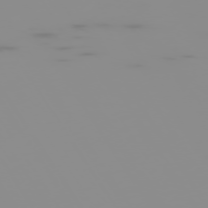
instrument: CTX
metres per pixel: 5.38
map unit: Hpe
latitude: -74.7841
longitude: 6.1605
